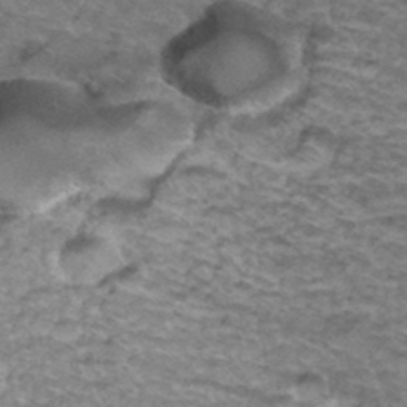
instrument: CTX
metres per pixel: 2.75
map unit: Hto
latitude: 37.5182
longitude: -43.2348
